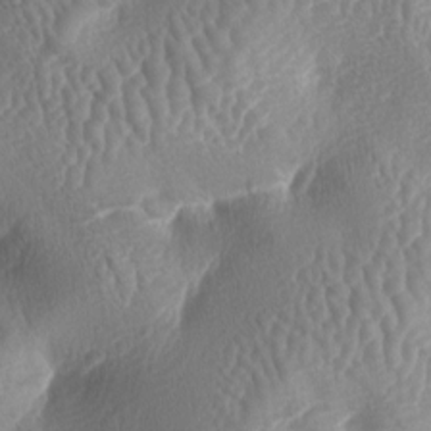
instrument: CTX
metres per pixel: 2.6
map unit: lAa
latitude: -5.6533
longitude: -128.5168
